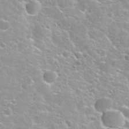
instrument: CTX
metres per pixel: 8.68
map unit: Nhu
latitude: 31.6505
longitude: -50.5545
